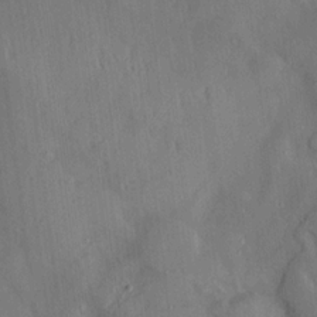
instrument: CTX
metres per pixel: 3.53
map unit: Aa
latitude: 14.7247
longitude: -147.9151
